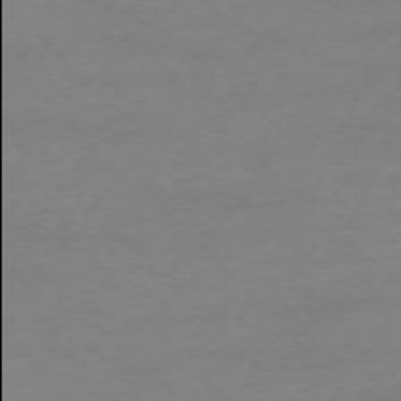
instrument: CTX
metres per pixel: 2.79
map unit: Ap
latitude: -75.3321
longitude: -77.9906
